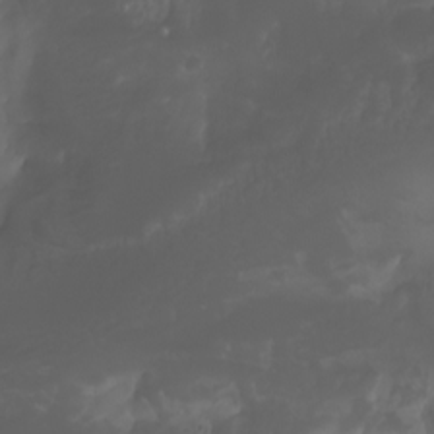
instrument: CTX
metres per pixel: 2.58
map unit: Aa
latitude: -7.4265
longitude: -79.8206
